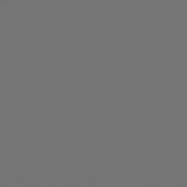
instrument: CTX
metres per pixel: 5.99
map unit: Hpe
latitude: 76.0822
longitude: -141.9528
